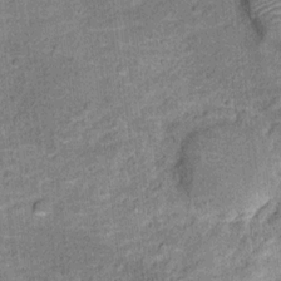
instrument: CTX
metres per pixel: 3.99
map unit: Ht
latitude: 10.6491
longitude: -39.2537
